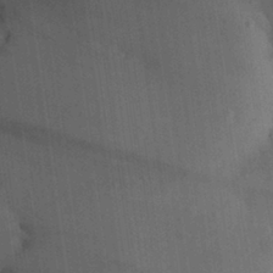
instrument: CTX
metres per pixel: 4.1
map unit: Aa
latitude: 29.1403
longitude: -145.2159
